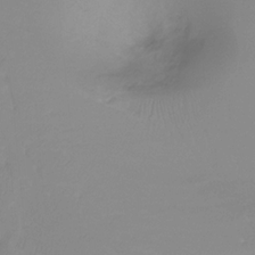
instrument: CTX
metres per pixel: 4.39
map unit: Ht
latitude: -12.3306
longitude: -47.1781
